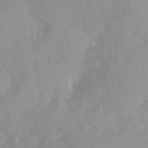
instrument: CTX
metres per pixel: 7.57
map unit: Ave
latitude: 10.8758
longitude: -102.6301
